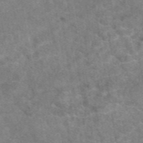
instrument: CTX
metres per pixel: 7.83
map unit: eAb
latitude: 48.5168
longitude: 111.0675
